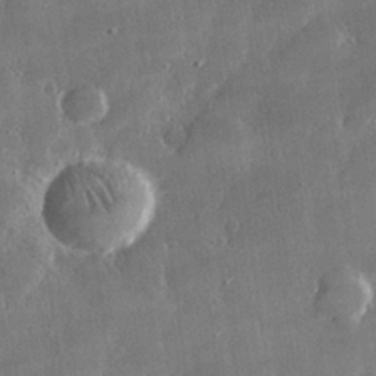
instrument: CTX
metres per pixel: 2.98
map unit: lHvf
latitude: 30.9514
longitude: -93.2537
